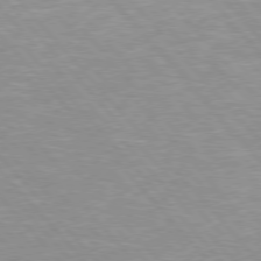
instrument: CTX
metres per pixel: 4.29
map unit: Hpe
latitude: 75.9339
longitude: -155.4237
